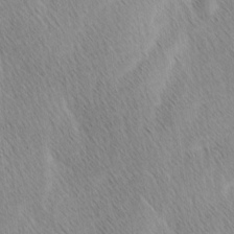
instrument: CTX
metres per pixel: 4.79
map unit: Ave
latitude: 1.1025
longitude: -114.8946
